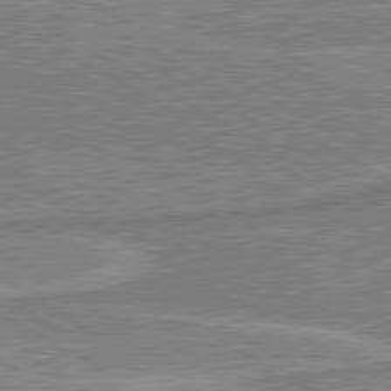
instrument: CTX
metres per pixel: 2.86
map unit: lApd
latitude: 80.9703
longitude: 143.1431
